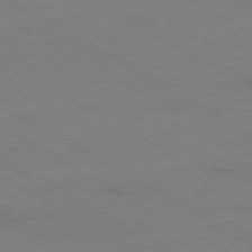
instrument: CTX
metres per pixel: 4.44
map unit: Ap
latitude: -79.4643
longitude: -83.3670
